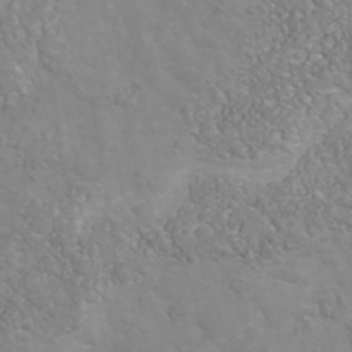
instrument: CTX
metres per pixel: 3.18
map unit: Nhu
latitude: -40.2550
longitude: -81.2537
